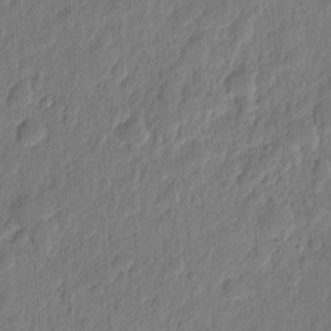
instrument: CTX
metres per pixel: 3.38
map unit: eHh
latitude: 7.2537
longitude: -73.3482
